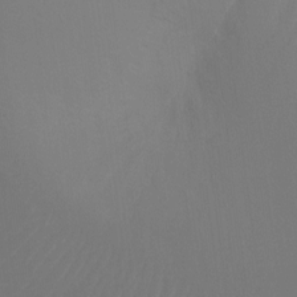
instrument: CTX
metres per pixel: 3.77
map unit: Ht
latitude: -11.0298
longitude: -34.4601
